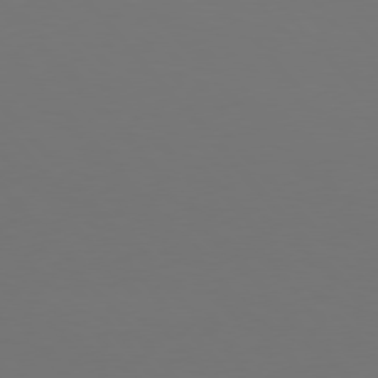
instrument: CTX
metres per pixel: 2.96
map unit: Hpe
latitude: 76.7246
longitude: -169.5749
